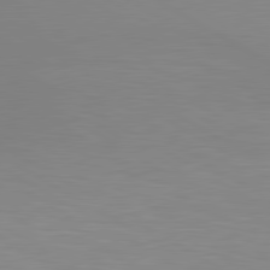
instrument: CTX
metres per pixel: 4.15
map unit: lApd
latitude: 80.2522
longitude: 133.1620
